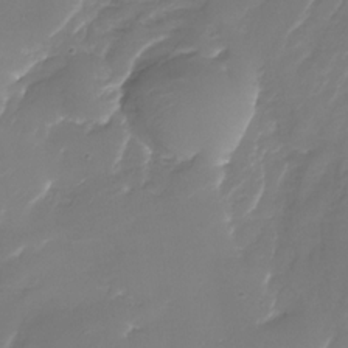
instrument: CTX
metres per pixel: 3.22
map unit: Nhu
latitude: -30.0094
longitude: -71.5560
